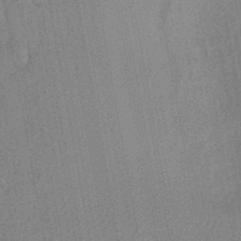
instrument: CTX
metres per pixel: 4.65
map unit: HNhu
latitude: -44.9731
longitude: 91.3132
